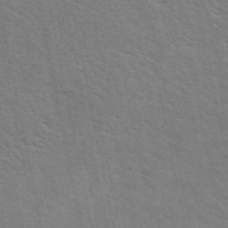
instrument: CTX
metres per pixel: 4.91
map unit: ANa
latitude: 49.0269
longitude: -75.7639
